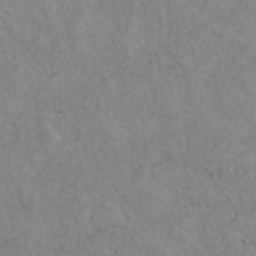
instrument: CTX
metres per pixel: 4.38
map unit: ANa
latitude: 42.4979
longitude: 26.9730
